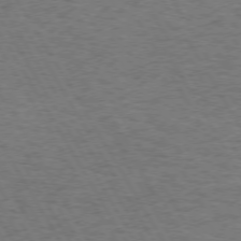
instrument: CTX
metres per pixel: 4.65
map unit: Hpe
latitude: 73.0459
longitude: -129.0836
